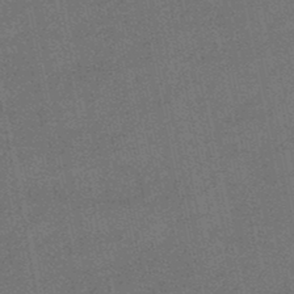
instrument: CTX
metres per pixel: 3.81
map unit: eHb
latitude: -46.6329
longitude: 85.5588
